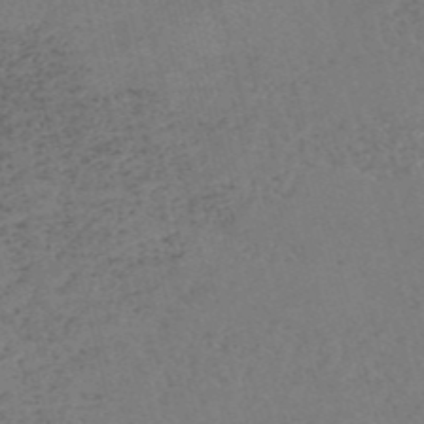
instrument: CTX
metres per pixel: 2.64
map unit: eHh
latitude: -54.4818
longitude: -89.3482
